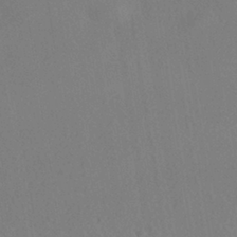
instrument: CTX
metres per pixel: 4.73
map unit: HNhu
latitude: -39.6722
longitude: 100.9919
